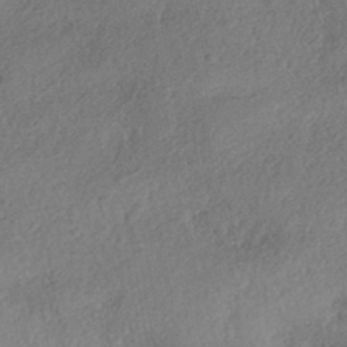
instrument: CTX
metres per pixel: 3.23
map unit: eHh
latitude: -42.7841
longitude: 121.0675
